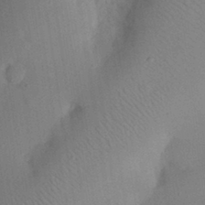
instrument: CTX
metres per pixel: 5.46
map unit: eHh
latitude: 25.3292
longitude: -70.2711
